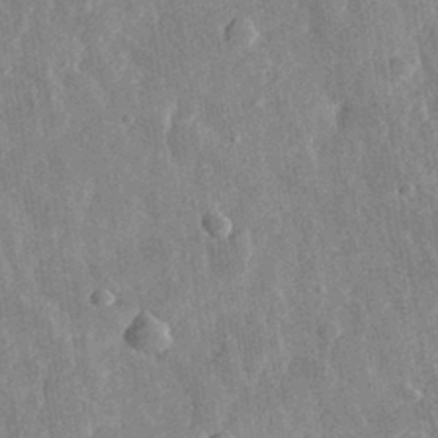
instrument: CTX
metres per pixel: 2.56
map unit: eHh
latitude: 32.1389
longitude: -79.4805
